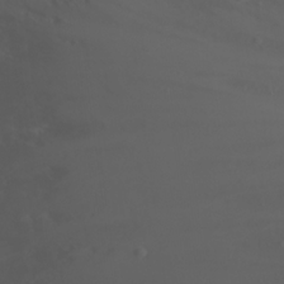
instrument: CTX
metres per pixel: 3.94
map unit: eHh
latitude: 21.9150
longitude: -64.3845
